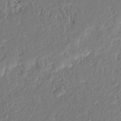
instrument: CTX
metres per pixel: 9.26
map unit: Ave
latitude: 15.1215
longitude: -140.3278
